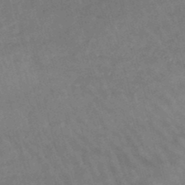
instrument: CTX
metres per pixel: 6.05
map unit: lHb
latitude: -47.4076
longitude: 76.3873
